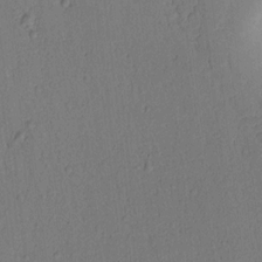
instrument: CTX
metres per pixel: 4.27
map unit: lAvf
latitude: 8.6491
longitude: 169.9178
